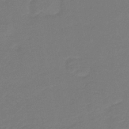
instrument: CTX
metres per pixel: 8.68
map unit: lHb
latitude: -43.4076
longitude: 52.7274
